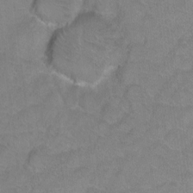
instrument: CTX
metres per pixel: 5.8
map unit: Hto
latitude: 2.2711
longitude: -32.8380
